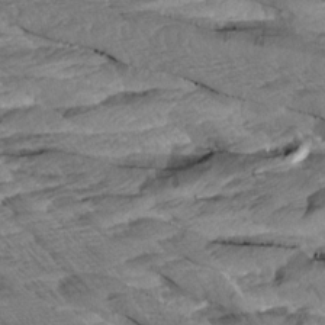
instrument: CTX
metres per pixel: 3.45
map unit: Aa
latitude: 8.2523
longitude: -133.7450
